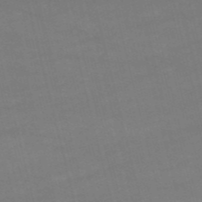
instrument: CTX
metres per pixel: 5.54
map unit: HNb
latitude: -52.9541
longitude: -37.4805
